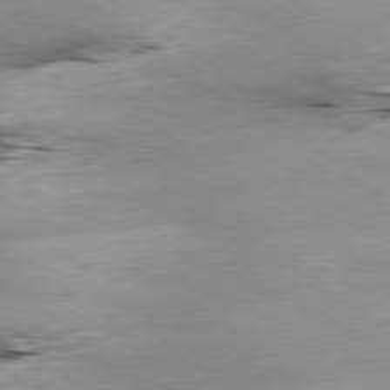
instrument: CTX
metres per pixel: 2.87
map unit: Ap
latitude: -80.3684
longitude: -66.8002
